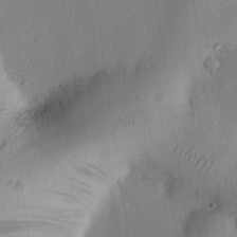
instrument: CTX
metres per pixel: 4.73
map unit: eHh
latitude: 25.8772
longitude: -69.2726
